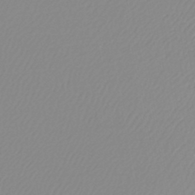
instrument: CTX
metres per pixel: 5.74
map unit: lHb
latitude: -44.4062
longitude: 76.0283
